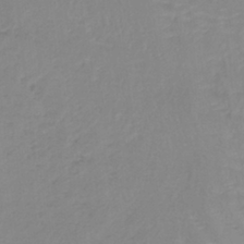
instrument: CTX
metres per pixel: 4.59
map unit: lHb
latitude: -40.4251
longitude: 65.4833
